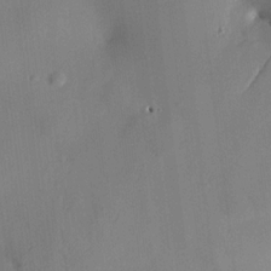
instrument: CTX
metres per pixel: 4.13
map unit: HNhu
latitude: 14.9703
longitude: 11.3132
